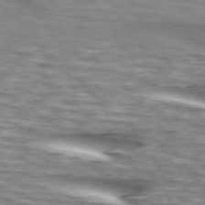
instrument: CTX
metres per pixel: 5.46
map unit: lApd
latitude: 74.3656
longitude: -58.8947
